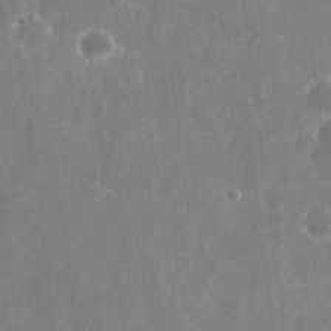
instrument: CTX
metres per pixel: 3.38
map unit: eHh
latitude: 10.2712
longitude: -71.3481
